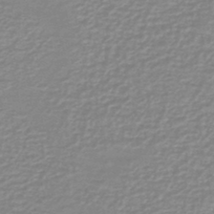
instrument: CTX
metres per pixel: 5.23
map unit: eHb
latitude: -45.4454
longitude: 83.0486
